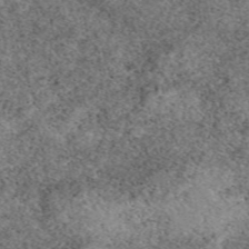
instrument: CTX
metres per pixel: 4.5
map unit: eAb
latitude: 49.4993
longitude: 108.8219
